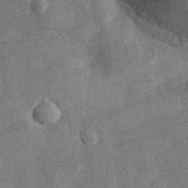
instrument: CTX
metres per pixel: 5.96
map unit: eHh
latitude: 31.0081
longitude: -77.8394
